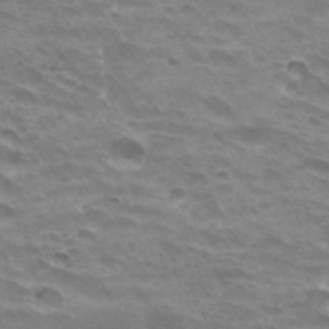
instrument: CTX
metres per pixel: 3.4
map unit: Hto
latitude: 33.2159
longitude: -42.3467
